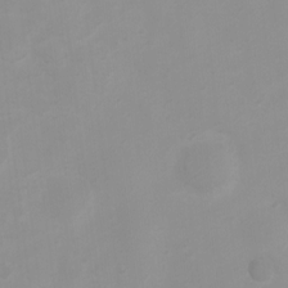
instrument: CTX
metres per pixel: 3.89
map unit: Ht
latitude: 3.1214
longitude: -22.8947
